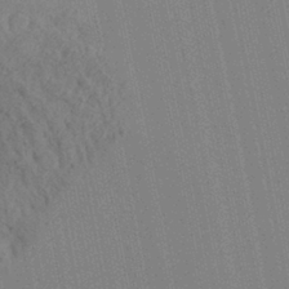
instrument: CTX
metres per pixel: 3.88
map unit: Aa
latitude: 28.8002
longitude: -147.7639
